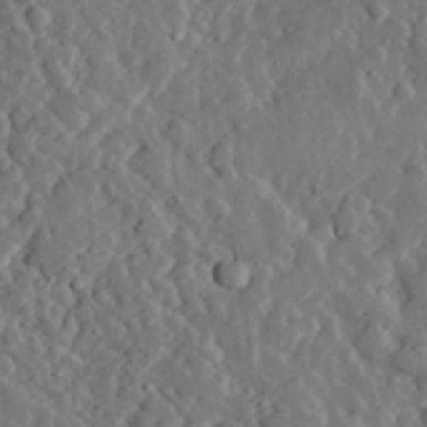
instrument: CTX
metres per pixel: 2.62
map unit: lHvf
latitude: 33.5938
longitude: -82.3089
